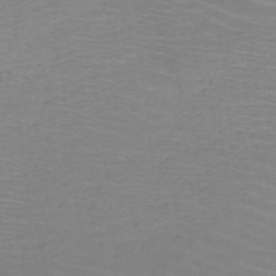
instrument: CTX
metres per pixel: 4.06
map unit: HNb
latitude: -48.4251
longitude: -45.6505
